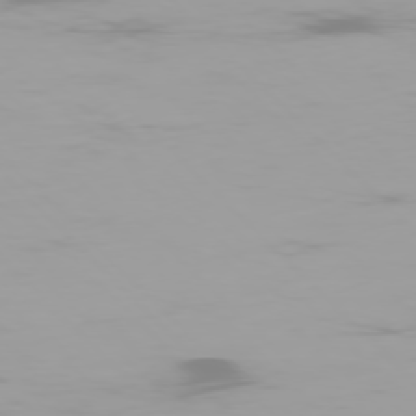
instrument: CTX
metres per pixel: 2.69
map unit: Ap
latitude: -77.6344
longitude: -72.9892
